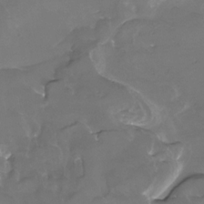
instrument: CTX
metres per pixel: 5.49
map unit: Nhe
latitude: -33.0298
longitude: -93.2348
